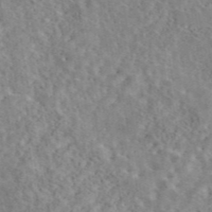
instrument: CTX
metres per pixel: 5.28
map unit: eAb
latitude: 44.4790
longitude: 116.3306
